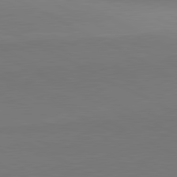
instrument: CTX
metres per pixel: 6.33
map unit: lApd
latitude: 81.5371
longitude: 151.2376
